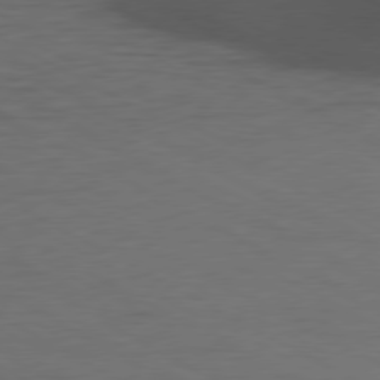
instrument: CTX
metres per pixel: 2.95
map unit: Ap
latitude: -76.7085
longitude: -76.4034
